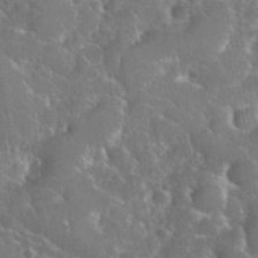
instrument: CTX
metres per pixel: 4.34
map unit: eHh
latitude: 37.2726
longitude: -60.9891
